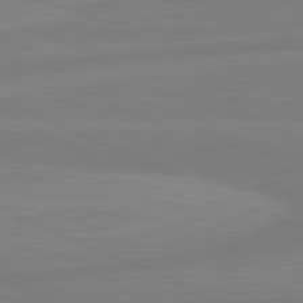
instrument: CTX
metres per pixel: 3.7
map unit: lApd
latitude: 81.8205
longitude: -173.0080
